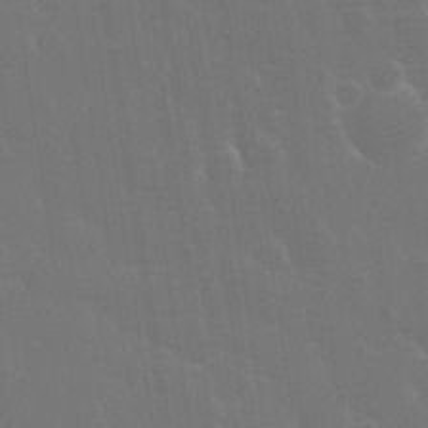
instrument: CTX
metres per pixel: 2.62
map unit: eHh
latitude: 33.3860
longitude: -60.2522
